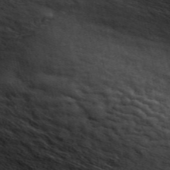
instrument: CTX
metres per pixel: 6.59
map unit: ANa
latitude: 49.3293
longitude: -82.2522
